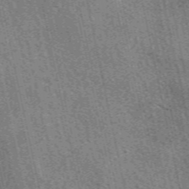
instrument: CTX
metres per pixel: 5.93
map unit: eAb
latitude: 51.4615
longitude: 114.3306
